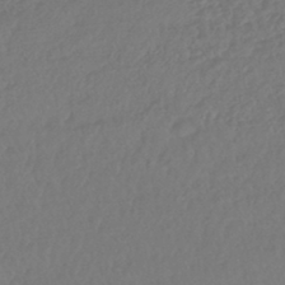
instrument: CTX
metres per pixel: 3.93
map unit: lHb
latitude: -43.3320
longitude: 75.8234
